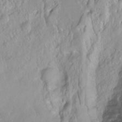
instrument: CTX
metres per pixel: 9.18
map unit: Ht
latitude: -8.1417
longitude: -36.2523
